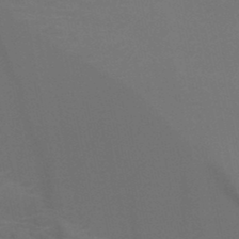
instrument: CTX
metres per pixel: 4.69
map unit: HNb
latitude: -46.8786
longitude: -44.8191
